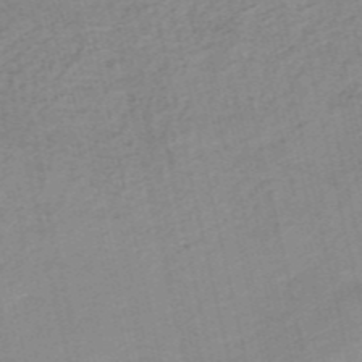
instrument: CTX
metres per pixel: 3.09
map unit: HNb
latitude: -54.5007
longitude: -45.9528
